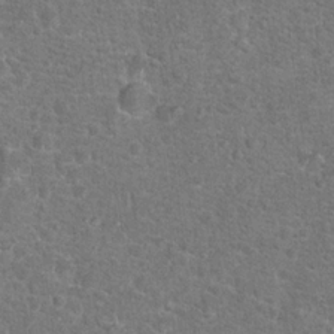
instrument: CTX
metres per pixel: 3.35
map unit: Hto
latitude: 17.4049
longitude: -42.7435
